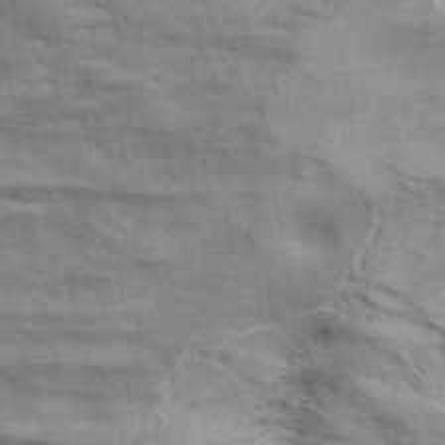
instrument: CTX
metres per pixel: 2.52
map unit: ANa
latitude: 41.9717
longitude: 17.5399
